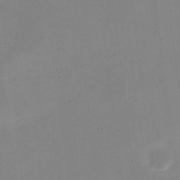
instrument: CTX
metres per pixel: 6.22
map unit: eHh
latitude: -4.6707
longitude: -78.3279
